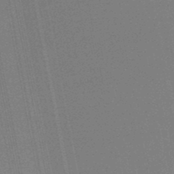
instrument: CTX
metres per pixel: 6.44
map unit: lHb
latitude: -48.0094
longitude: 68.4817
